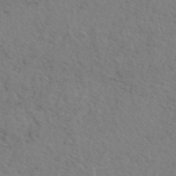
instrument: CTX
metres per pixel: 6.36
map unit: eAb
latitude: 44.7057
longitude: 112.9731
